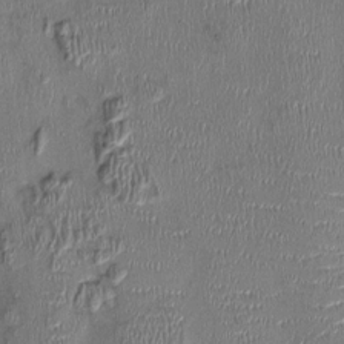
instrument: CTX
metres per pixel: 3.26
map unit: Ht
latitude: -0.8786
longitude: -14.1200
